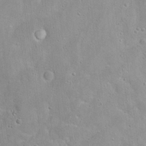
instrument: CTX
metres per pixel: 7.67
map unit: Hto
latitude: 16.2334
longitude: -37.7828
